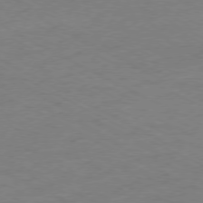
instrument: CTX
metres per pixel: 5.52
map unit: Ap
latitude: -77.3132
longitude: -73.8773
